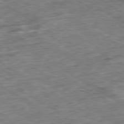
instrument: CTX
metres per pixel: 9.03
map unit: Ap
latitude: -80.2173
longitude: -84.9325
